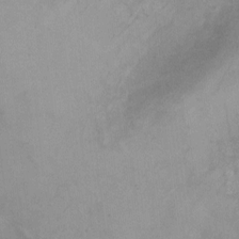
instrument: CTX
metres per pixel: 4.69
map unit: Ht
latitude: 4.7057
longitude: -28.7057
